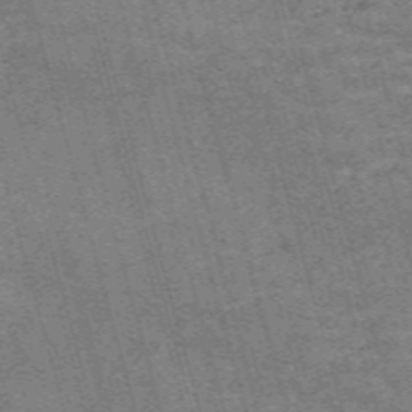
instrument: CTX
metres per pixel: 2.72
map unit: Nve
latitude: -58.9919
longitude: 63.8233
